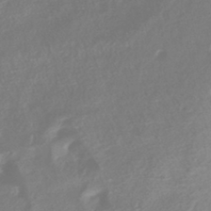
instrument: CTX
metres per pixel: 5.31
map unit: HNhu
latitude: -42.4817
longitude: 91.2187
